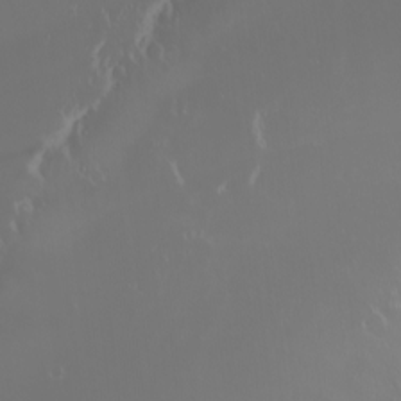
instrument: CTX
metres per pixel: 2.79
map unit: eHh
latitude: -3.1242
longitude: 20.4440
